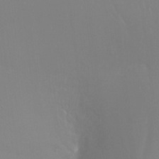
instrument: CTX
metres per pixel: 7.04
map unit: Ht
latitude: -9.5210
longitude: -37.6505
